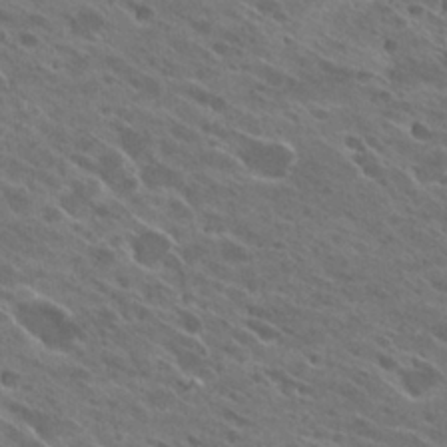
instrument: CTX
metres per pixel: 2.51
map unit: Hto
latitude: 27.1592
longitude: -42.2334
